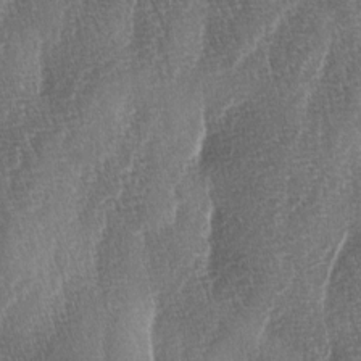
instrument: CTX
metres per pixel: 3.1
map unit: lAa
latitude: -3.7666
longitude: -129.1403
